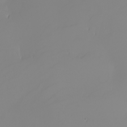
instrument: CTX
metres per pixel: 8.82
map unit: Nhu
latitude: -5.4643
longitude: -94.5546
